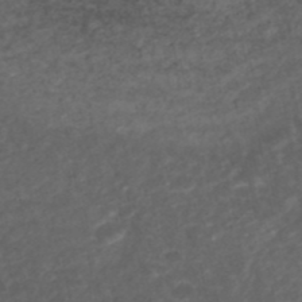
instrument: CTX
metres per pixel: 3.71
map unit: ANa
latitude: 41.6882
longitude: 27.0675
